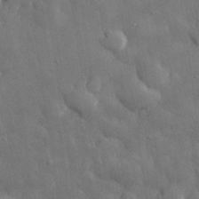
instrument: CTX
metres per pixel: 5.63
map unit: eHh
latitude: 30.4601
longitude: -79.1403
